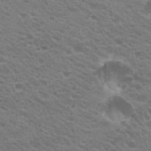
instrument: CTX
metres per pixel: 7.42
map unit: Hto
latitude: 23.5749
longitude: -35.9339
